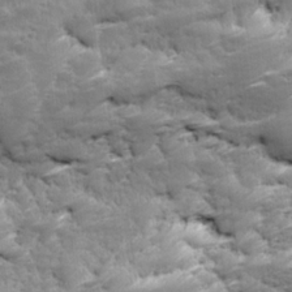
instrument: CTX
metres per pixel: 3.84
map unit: Ave
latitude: 16.8191
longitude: -135.6883
